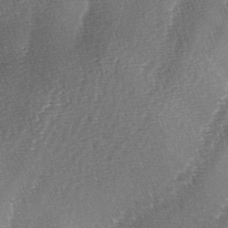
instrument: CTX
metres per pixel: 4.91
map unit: lAa
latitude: -4.6329
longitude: -129.0458
